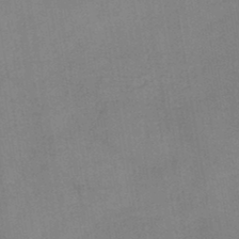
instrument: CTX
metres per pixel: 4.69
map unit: HNb
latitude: -44.9920
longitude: -38.0822
